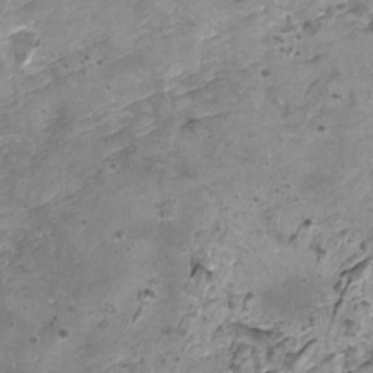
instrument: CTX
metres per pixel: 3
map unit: HNhu
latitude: 4.8191
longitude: 3.1620
